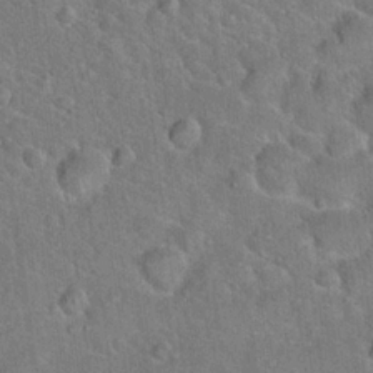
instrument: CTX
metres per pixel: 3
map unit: Hto
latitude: 19.0080
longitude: -50.6868
